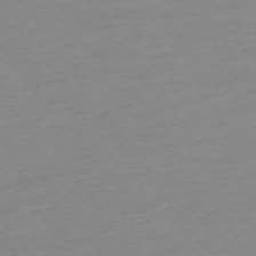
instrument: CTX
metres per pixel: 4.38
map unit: Ap
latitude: -73.9745
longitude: -81.0269
